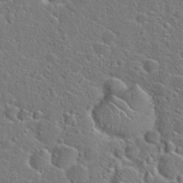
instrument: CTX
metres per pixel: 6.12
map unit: Hto
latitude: 23.7261
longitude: -46.4412
